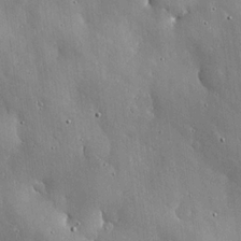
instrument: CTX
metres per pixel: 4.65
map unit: lHvf
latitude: 20.0633
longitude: -114.9135
